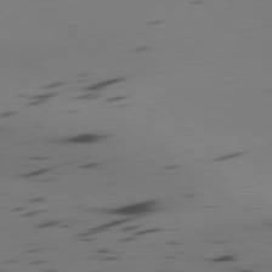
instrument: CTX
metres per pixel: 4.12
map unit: Ap
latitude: -79.3509
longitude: -62.3468
